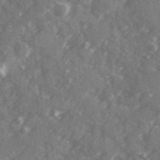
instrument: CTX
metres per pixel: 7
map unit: Ave
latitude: 19.8961
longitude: -130.8191
